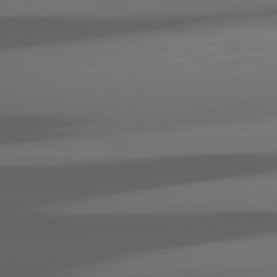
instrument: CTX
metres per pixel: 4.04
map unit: lApd
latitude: 82.0822
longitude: -148.5168
